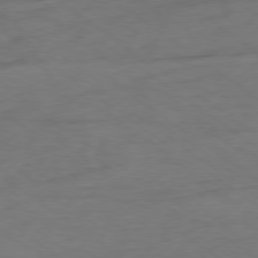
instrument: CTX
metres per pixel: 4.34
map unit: Ap
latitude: -78.8975
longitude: -77.1592
